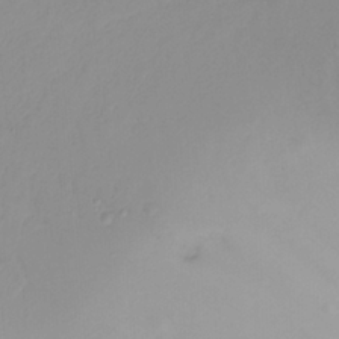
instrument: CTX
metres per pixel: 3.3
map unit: Ht
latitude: -14.4062
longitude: -53.3482
